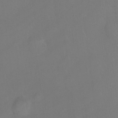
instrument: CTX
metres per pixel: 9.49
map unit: Hto
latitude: -12.7085
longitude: -40.3845
